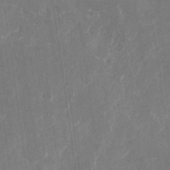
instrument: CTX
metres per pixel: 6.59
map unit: Nhu
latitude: -29.1809
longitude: -71.2348
